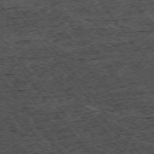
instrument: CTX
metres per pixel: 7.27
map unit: Hpe
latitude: -75.0487
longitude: 4.9919
